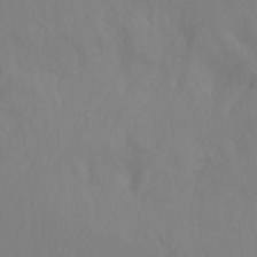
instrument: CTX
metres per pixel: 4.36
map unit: Ht
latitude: -14.9164
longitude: -55.3482
